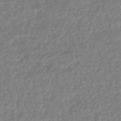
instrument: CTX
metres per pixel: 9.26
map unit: HNhu
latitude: -48.1795
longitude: 96.8786
